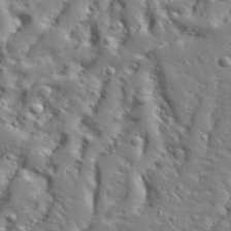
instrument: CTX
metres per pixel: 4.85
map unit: Aa
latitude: 32.3845
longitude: -132.9136
